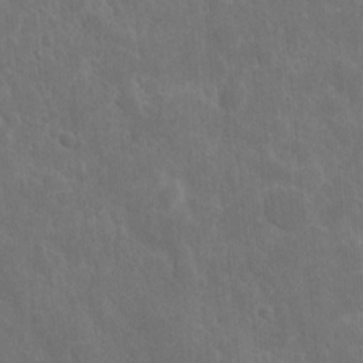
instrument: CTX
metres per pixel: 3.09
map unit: eHh
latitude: 10.8002
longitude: -72.9703
